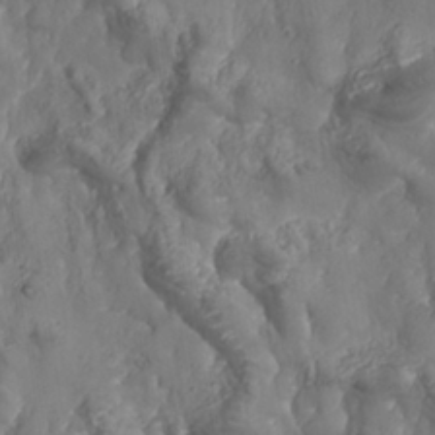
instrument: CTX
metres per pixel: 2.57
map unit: Nhe
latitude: -37.1998
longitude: 138.4251
